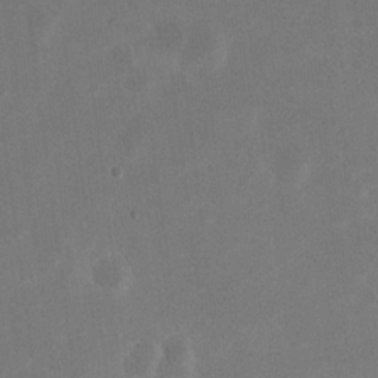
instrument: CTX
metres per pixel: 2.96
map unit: eHh
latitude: 20.1956
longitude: -70.5357
